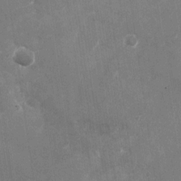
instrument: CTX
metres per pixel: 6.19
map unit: Nhu
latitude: -28.5196
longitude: -75.2537
